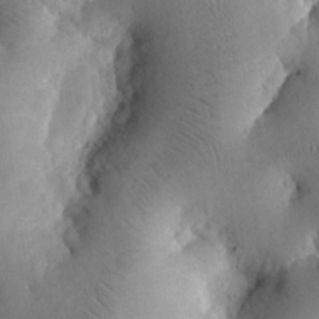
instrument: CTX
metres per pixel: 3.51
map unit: eHh
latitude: 24.5356
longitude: -66.5734
